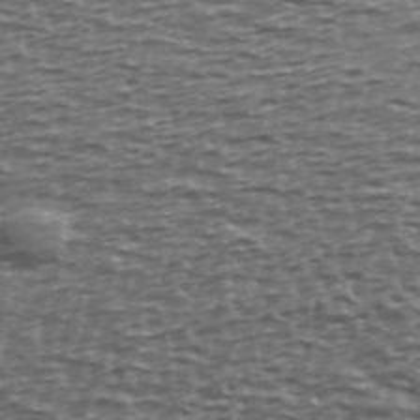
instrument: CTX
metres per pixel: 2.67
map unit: Ave
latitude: 39.6883
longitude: -113.0458
